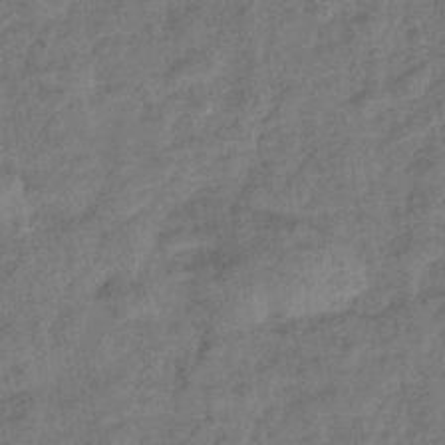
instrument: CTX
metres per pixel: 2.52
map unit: eHb
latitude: -42.8785
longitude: 82.5385
